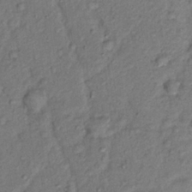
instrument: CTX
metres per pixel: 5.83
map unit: Hto
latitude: 14.8002
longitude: -30.1956
